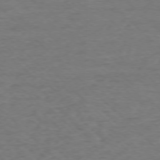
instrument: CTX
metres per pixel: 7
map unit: Ap
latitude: -76.7841
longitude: -93.6694
